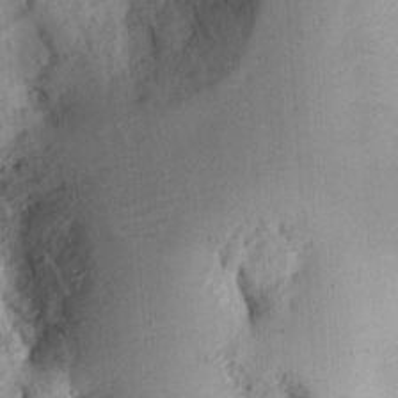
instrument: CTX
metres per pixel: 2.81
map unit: Ht
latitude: 12.0255
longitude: -74.2334
